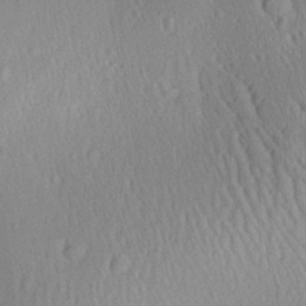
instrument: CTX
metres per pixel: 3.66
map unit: Aa
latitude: 26.9703
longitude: -135.3103
